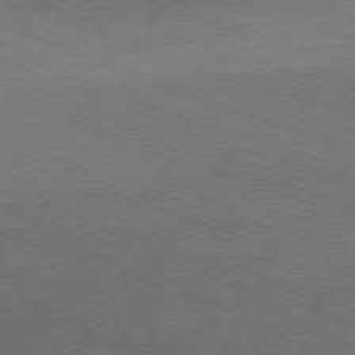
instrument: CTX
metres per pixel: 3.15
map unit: Ap
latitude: -81.5210
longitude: -72.8569
